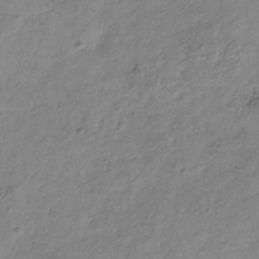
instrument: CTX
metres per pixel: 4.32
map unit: Hve
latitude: -34.1795
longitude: 89.4265
